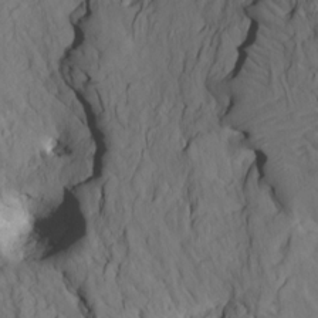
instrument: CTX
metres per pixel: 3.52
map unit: HNhu
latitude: 11.1781
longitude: 23.7856
